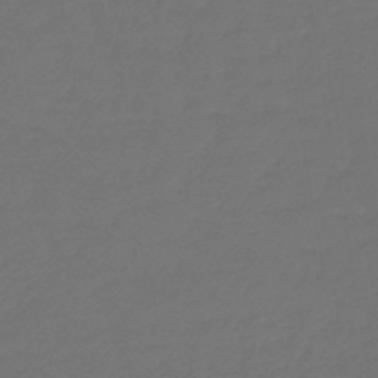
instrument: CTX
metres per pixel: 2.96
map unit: lHb
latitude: -43.3698
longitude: 62.5951
